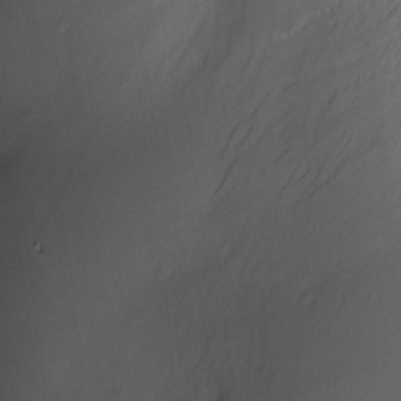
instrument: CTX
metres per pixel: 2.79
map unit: Nve
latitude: -23.2187
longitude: -138.2522
